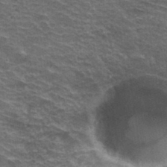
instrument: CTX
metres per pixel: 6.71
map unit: Hto
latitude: 34.6679
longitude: -40.0444
